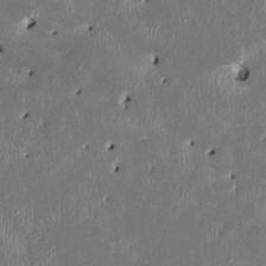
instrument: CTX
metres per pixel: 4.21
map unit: HNhu
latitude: 2.7624
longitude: -5.4804
